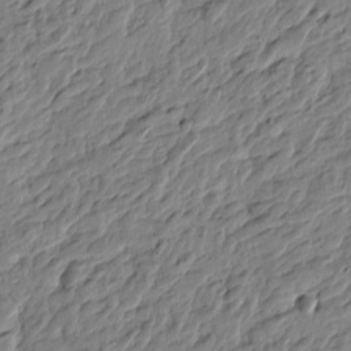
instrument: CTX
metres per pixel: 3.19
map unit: Htu
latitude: -3.5777
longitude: 179.5399
